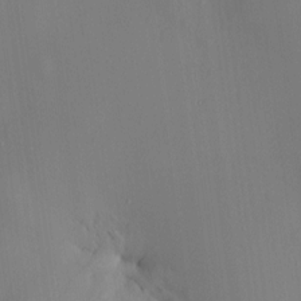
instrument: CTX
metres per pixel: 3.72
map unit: HNhu
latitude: 8.8569
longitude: 14.5574
